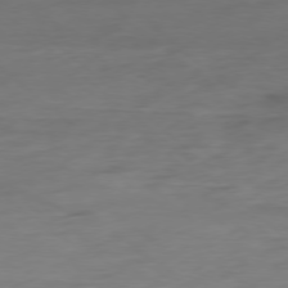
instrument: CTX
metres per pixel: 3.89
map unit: Ap
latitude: -78.5384
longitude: -59.8772
